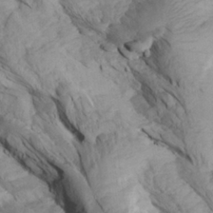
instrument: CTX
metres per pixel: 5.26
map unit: Aa
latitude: 27.5182
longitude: -133.7072
